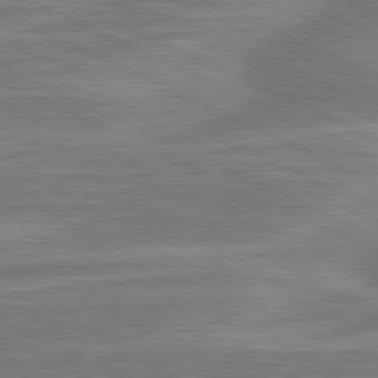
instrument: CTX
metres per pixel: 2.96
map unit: lApd
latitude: 81.1592
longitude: -175.1214
